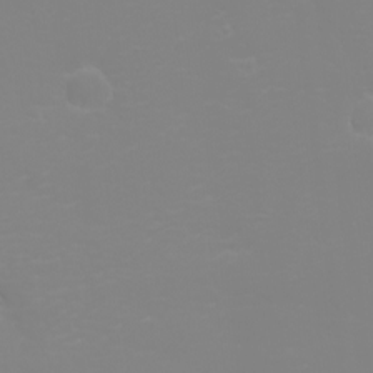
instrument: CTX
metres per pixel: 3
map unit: eHh
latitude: -2.6518
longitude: -75.8017
